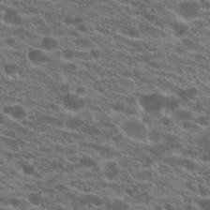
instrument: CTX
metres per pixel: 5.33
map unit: Hto
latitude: 21.1970
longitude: -38.5924
